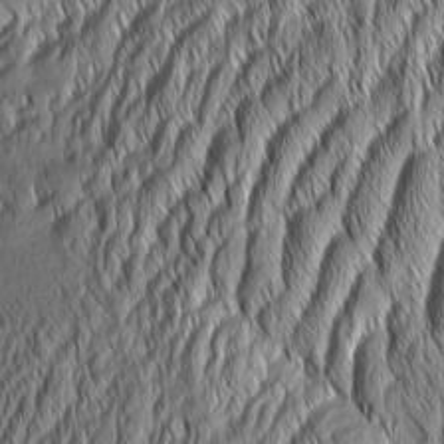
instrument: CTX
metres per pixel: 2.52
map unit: Aa
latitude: 7.4804
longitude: -130.2334
